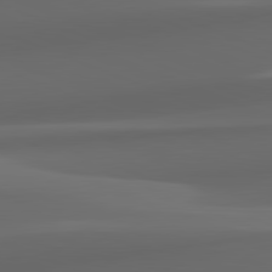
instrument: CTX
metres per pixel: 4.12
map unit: lApd
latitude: 82.0822
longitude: 143.4832
